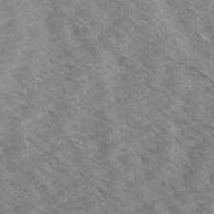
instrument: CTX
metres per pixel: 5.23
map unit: Ave
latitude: 14.2901
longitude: -103.4615
